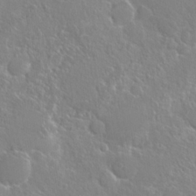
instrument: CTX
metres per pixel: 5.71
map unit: Hto
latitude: 22.9514
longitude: -40.4601
